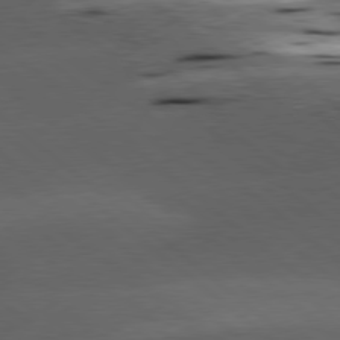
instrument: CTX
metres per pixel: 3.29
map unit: lApd
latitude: 78.4601
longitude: -52.5357
